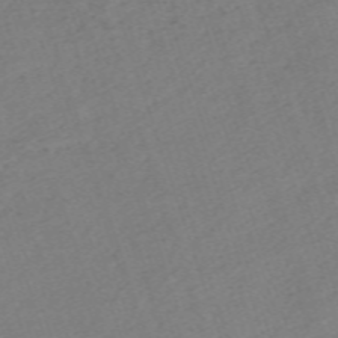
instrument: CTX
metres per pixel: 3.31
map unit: eHh
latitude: -62.8597
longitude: 53.6532
